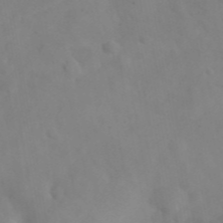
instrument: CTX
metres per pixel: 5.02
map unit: eHh
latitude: 25.9150
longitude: -66.9891
